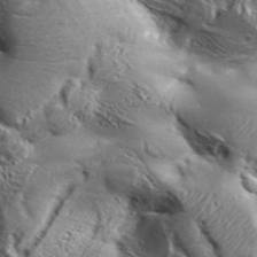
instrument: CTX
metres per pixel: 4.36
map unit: Aa
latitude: 34.4034
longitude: -135.3292
